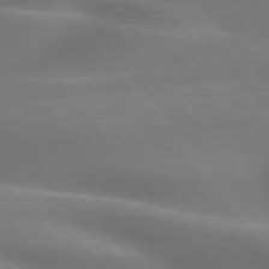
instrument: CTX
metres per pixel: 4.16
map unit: lApd
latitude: 75.8961
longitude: -60.4979
